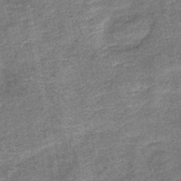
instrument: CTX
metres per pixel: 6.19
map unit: lHb
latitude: -42.3117
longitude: 79.5210
